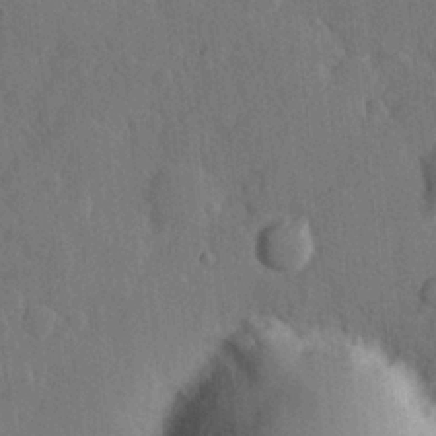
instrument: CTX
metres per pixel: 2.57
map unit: Hve
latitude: 25.1781
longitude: 149.2187
